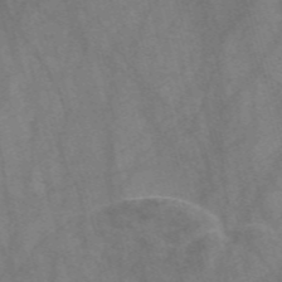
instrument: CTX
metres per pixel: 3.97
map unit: Nve
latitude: -58.5762
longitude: 64.3873
